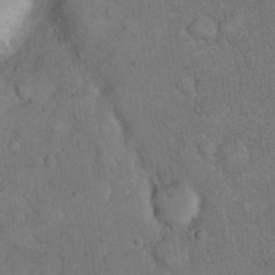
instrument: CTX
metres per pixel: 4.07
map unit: eHh
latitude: 17.6127
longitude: -63.5560
